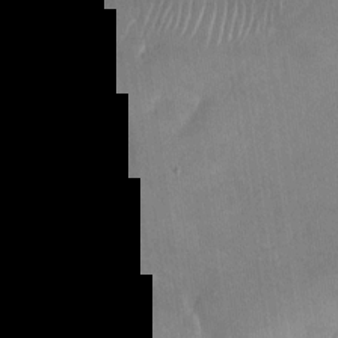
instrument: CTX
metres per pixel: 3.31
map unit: Nhu
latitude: -27.6721
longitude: -63.0081
